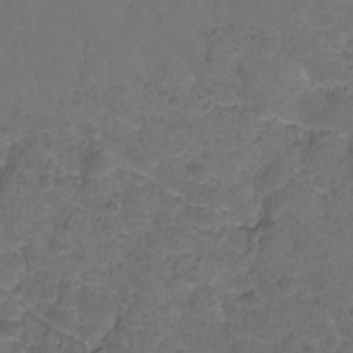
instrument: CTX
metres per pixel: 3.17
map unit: Hto
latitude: -2.1794
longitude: -34.8380
